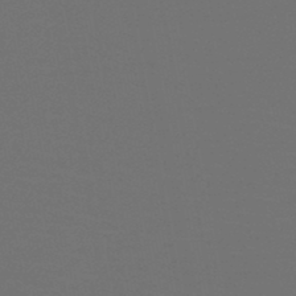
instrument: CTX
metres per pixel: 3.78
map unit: HNb
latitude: -47.9745
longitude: -44.3278
